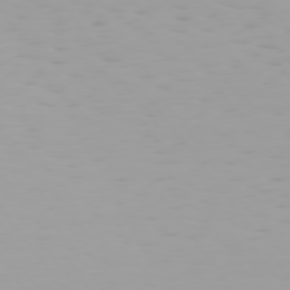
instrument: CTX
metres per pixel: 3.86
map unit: Hpe
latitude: 75.0270
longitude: -126.6302
